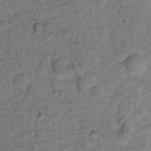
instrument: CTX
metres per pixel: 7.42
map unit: Ht
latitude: 9.2726
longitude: -39.0458
